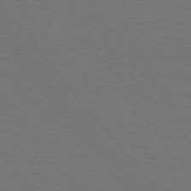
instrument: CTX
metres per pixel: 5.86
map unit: Hpe
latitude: 75.4804
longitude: -138.2145
